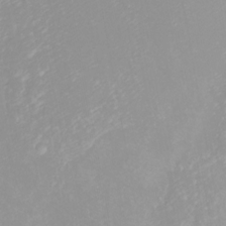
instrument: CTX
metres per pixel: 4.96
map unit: Htu
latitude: -7.1242
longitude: -67.4426
